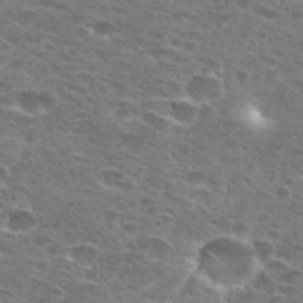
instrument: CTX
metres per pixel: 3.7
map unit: Hto
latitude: 27.8017
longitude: -47.9717
